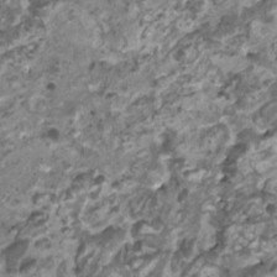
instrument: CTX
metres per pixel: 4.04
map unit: HNhu
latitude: 1.5938
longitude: -1.0458
